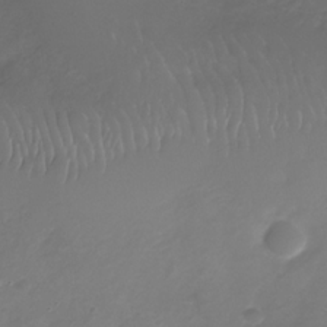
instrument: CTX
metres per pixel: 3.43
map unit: Nhe
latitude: -33.0865
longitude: -88.2712
